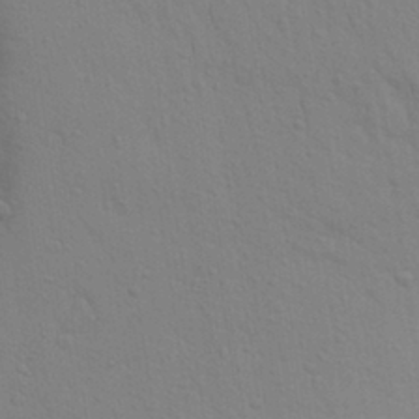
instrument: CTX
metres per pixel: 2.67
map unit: Aa
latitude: 29.7260
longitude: -147.2537
